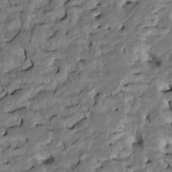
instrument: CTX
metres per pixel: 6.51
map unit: Htu
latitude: -7.4832
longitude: 145.7667
